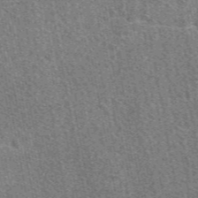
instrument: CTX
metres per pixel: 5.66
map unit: eAb
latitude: 48.4790
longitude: 117.3698
